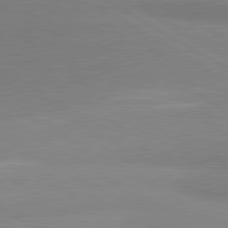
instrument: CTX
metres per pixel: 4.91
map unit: lApd
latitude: 80.8002
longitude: -178.3090
